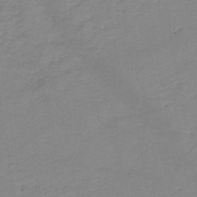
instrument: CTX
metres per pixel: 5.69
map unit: eHh
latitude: -44.5007
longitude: -29.7072
